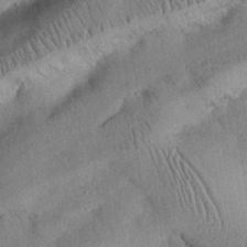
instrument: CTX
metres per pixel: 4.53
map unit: Nhu
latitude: 27.0270
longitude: -70.6490
